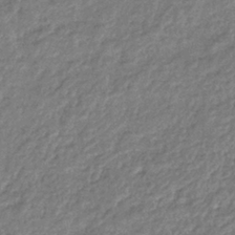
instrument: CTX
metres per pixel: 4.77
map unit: eHb
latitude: -38.2929
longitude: 80.4062
